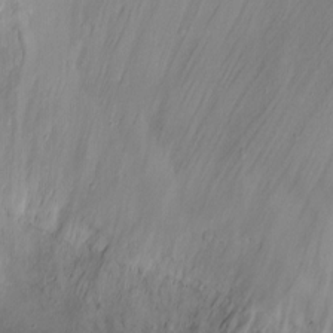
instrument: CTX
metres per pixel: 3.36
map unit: Ht
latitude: -10.2740
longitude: -20.1011
